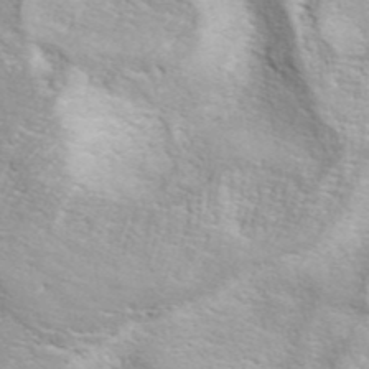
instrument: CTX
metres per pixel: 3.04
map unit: ANa
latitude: 44.2333
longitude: 21.3320
